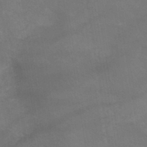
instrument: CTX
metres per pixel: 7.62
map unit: HNb
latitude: -45.3699
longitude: -37.2537
